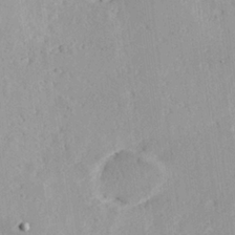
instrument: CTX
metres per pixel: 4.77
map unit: Hve
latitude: 25.8394
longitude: -94.1956
